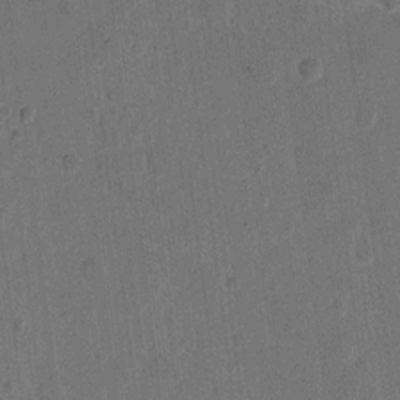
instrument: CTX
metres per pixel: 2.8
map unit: eHh
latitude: 11.8772
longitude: -66.8002
